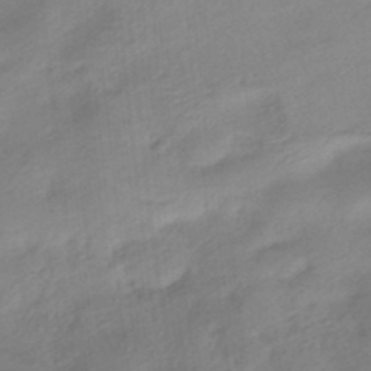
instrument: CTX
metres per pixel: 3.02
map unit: HNhu
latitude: -40.7841
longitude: 93.0108
